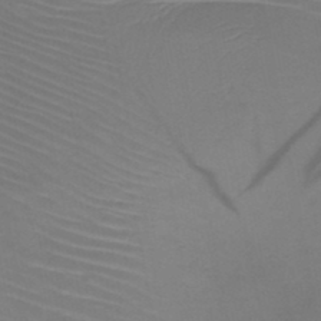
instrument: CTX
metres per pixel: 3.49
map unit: HNb
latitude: -46.7841
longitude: -42.5924
